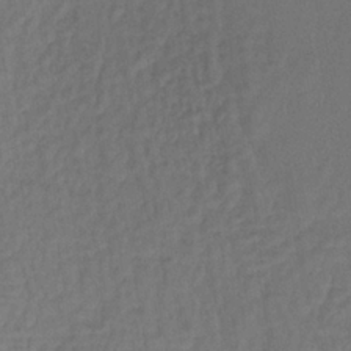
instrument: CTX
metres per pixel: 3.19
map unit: lHb
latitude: -35.0297
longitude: 65.2565
